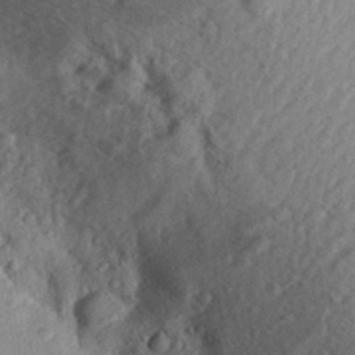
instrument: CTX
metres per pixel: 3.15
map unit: Aa
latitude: 30.1200
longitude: -136.1011
